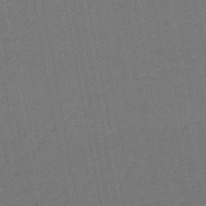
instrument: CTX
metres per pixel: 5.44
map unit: eHb
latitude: -48.1984
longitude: 88.9164
